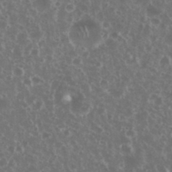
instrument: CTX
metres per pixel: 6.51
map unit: eHh
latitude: 34.4223
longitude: -61.6316
